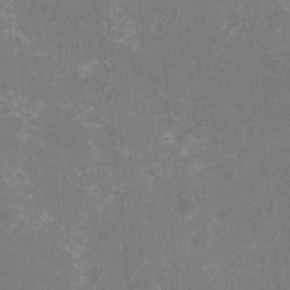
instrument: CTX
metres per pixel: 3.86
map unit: HNhu
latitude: -2.9919
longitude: -1.4426
